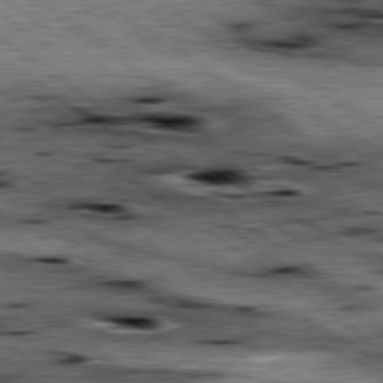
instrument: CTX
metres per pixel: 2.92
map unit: lApd
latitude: 79.7828
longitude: -48.1956
